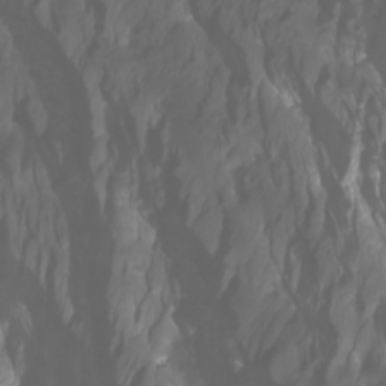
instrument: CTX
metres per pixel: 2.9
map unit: Ht
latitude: -3.4454
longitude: -61.6316
